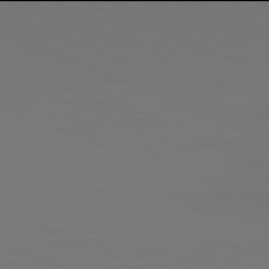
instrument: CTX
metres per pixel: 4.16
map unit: Hpe
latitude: -82.0094
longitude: 7.3131
